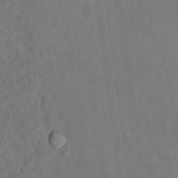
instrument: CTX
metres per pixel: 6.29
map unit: Hto
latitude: 14.4412
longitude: -36.2334
